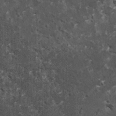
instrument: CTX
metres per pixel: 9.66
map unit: HNhu
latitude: 3.0647
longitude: 5.1620
